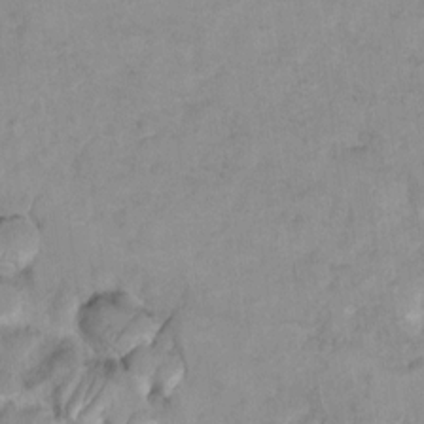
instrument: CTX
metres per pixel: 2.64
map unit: Hto
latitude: 7.8205
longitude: -35.5182
